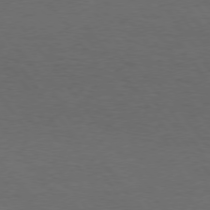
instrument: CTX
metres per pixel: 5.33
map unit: Hpe
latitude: 75.3482
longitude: -130.5168
